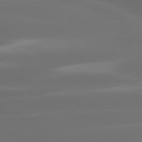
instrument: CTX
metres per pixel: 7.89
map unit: lApd
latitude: 80.6868
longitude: -139.2159
